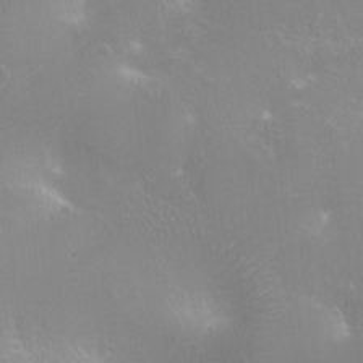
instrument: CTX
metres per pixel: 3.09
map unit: Ht
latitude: -16.5763
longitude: -40.2711
